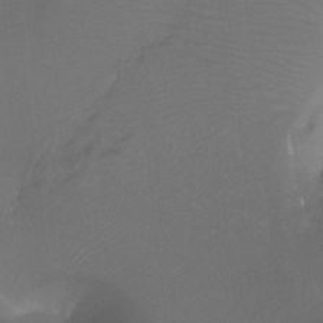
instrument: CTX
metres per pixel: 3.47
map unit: Htu
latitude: -12.6708
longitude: -45.8772
